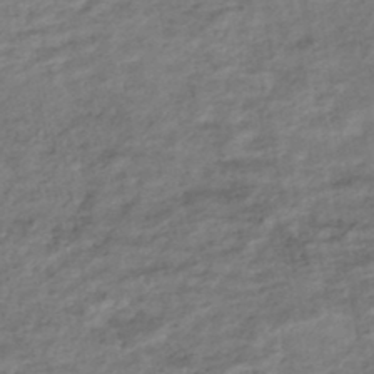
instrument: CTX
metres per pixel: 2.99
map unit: HNhu
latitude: -45.3888
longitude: 102.2551
